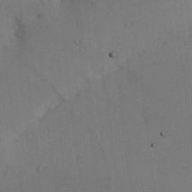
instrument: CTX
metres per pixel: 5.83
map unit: Hve
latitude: 14.0633
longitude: -90.8191
